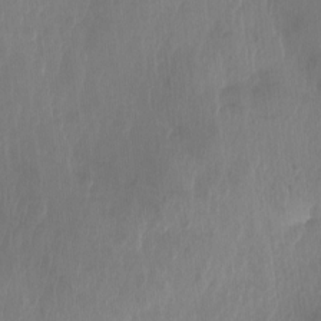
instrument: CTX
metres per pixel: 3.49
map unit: Nhu
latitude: -12.5196
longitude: -65.6694
